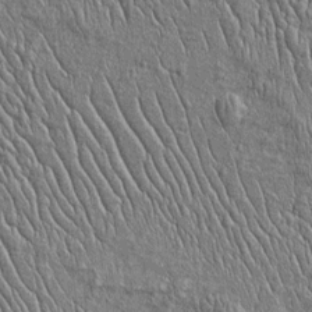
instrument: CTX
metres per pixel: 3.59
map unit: Htu
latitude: -4.2928
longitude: 156.8786
